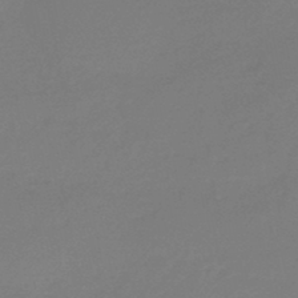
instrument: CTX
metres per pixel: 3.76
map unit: eHb
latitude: -46.4629
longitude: 86.2928
